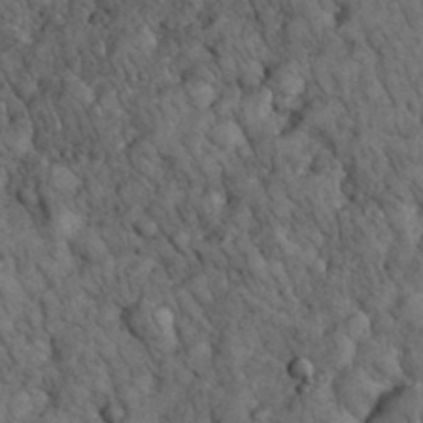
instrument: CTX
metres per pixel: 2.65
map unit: eHh
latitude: 33.1970
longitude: -67.0836
